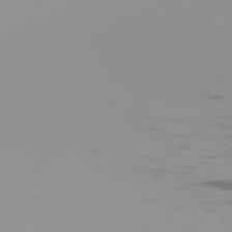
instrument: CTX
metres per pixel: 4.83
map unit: Hpe
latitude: 77.5749
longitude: -138.2900
